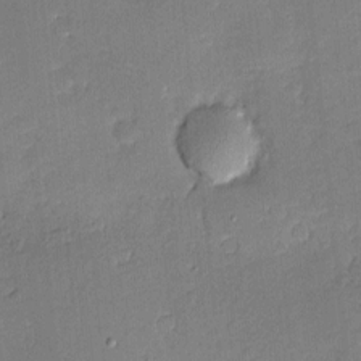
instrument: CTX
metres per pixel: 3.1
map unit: Nve
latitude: -8.8408
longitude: 175.4454
